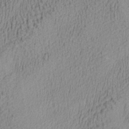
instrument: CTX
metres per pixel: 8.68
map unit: Aa
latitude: 28.0255
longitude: -136.3090
